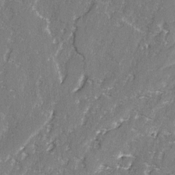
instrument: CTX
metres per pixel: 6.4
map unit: lAvf
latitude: -2.9163
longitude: -107.8016
